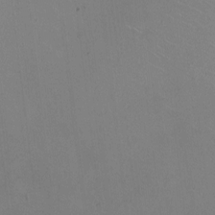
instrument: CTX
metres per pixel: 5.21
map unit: HNhu
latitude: -1.6344
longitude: -2.1011
